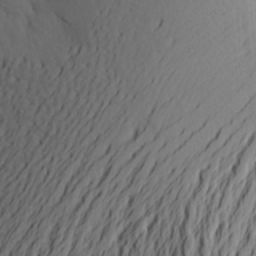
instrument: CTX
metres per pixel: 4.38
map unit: Aa
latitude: 25.0458
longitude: -146.6680
